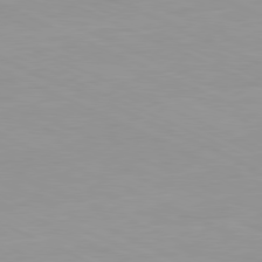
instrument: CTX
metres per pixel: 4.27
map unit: Ap
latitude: -81.1620
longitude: -93.3103
